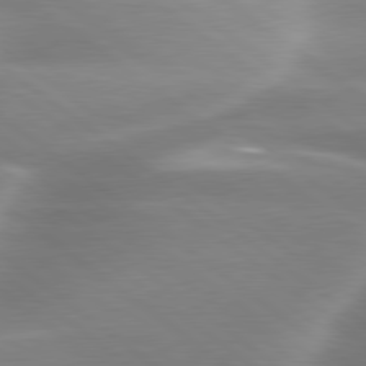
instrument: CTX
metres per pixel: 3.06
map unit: lApd
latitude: 79.8773
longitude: -118.2144
